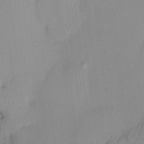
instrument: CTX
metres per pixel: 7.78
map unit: HNhu
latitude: 11.6505
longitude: 9.5210
